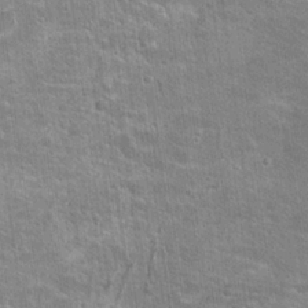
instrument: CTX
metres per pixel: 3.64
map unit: Hto
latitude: 21.0270
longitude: -42.7435
